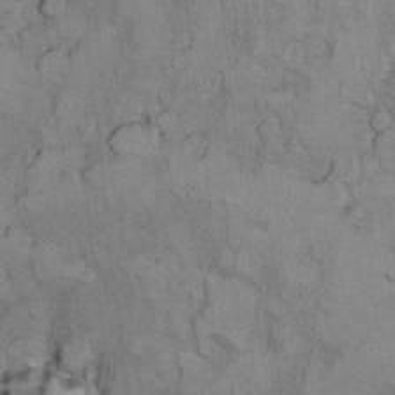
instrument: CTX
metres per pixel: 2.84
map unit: Ht
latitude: 11.5182
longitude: -31.8395
